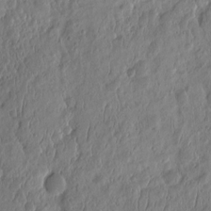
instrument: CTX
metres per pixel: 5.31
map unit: eHh
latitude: -3.2186
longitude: 14.5952
